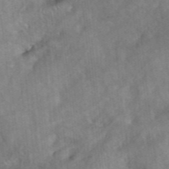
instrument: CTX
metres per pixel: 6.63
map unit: eHh
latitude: 39.4237
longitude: -56.1577
